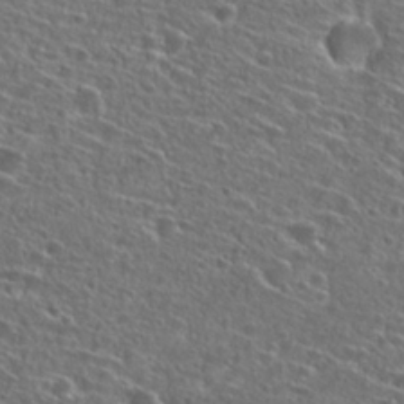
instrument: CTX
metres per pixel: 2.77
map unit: Hto
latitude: 26.3656
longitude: -46.6869
